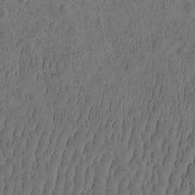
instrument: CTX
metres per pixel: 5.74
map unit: eHh
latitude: -2.3495
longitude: 16.7275
